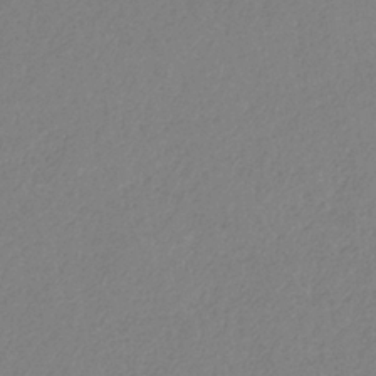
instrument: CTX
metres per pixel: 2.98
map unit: HNb
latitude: -32.9353
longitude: 55.4455
